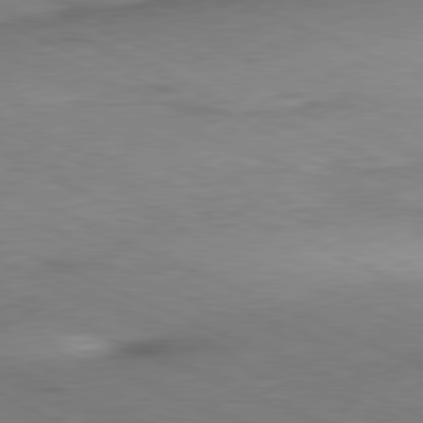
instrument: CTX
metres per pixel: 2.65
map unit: Ap
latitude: -81.6722
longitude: -71.2915
